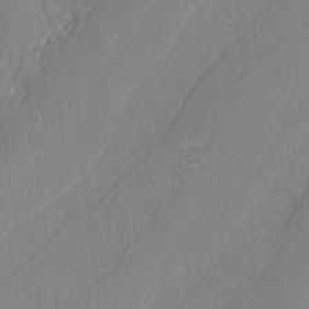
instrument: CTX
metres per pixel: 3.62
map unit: lAvf
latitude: -5.1998
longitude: -108.8002
